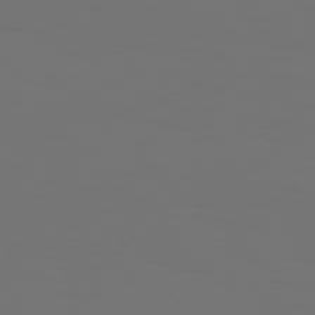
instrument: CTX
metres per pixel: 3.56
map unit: Hpe
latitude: 76.7813
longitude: -135.8583
